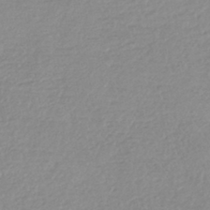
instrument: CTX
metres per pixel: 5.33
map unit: HNhu
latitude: -44.3684
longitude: 96.3306
